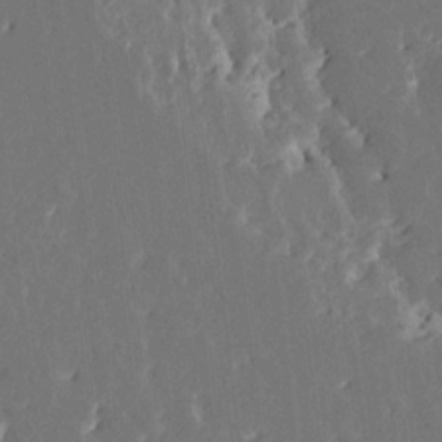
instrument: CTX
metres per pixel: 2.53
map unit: HNhu
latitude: 5.3293
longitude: -6.3845
